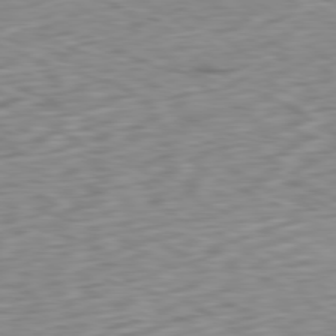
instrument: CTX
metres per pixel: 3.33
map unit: Ap
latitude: -80.4251
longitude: -69.7639
